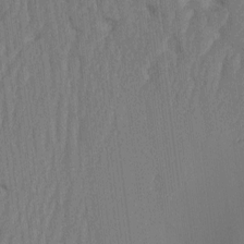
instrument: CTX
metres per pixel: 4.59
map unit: HNhu
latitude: -1.8234
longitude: 14.4062
